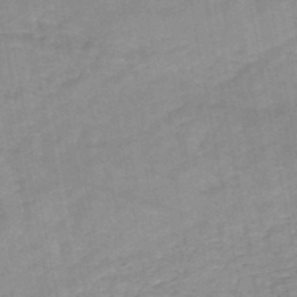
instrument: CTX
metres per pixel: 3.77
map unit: HNb
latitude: -46.3117
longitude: -37.4993
